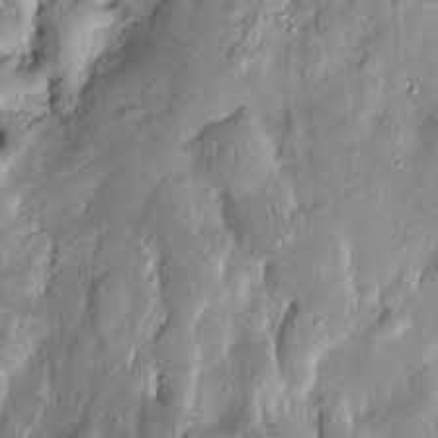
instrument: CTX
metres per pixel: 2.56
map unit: Htu
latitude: -0.2929
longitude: 149.5022
